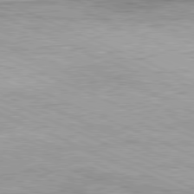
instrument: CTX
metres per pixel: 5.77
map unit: Hpe
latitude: -81.9178
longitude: 10.9731
